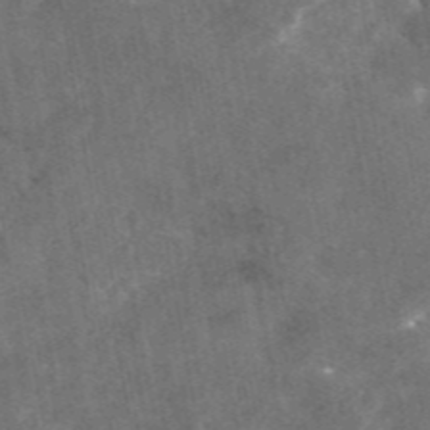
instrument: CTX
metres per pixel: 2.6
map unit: eAb
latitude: 45.2915
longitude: 122.4629
